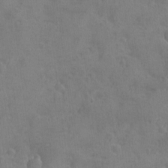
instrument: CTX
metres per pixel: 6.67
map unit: Ave
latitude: -8.5574
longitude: -119.2726
